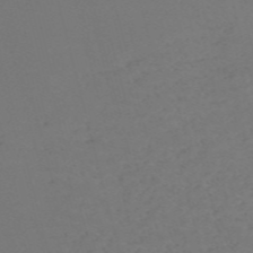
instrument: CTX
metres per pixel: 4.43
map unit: Nve
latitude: -58.8974
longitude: 60.0283
